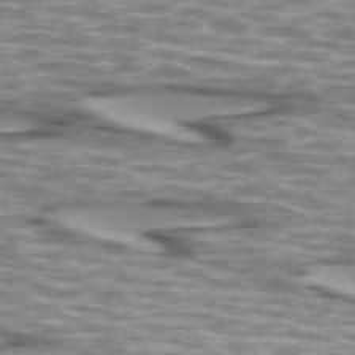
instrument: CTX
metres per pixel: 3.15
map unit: lApd
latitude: 73.2348
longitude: -56.7813
